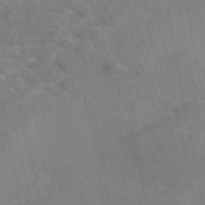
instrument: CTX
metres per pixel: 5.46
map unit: eAb
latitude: 49.3293
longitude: 119.8989
